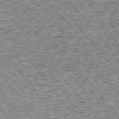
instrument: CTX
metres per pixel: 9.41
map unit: Ap
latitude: -75.1054
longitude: -86.6112
